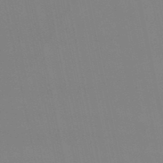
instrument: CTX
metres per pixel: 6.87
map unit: eHb
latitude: -50.2550
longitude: 69.0864
